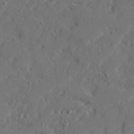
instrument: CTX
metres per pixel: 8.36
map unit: Ave
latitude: 22.3845
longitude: -130.9325
